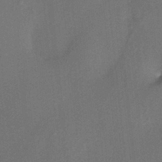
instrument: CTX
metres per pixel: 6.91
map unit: HNhu
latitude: 12.5546
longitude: 10.5007
